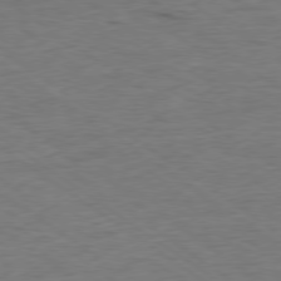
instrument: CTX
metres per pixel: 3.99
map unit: Hpe
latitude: -79.4643
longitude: 9.5588
